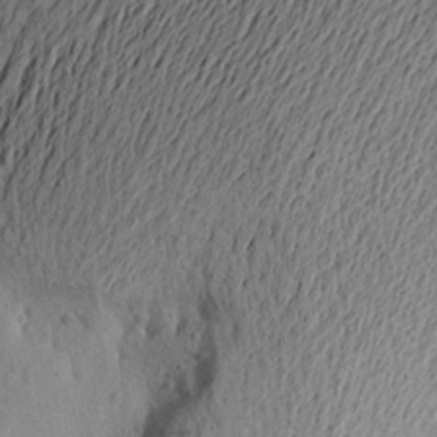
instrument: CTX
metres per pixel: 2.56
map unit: Aa
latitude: 21.7261
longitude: -149.4426
